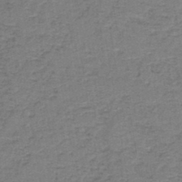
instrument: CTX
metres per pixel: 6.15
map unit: HNb
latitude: -44.1984
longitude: 49.6911
